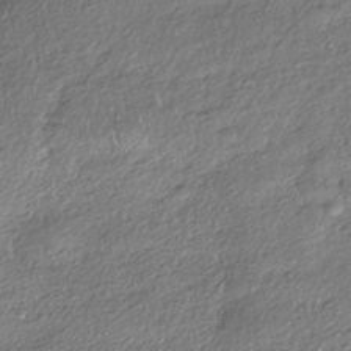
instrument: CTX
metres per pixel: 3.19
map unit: eHh
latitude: -41.8233
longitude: 123.1242
